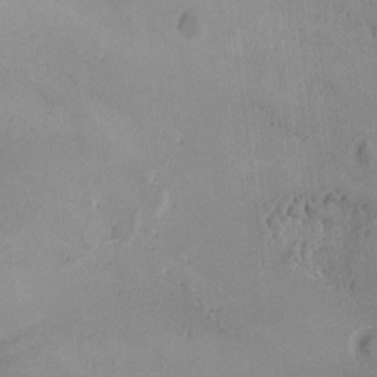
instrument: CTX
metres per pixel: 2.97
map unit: Ave
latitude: -9.1242
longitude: -122.2334
